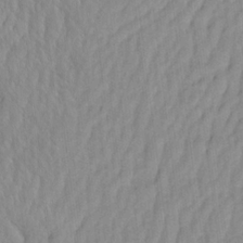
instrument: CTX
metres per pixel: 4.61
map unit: eHh
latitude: -4.1605
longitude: 14.9731
